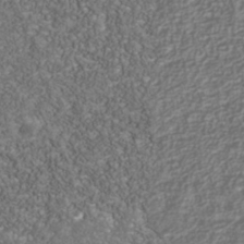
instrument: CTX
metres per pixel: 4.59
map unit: Nhu
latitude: -39.8234
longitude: -84.9892
